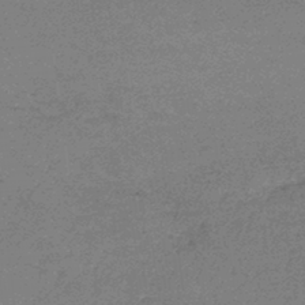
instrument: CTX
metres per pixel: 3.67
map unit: lHb
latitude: -42.8596
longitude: 66.7463
